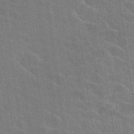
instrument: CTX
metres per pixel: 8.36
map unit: Hto
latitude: 25.7071
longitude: -43.3671
